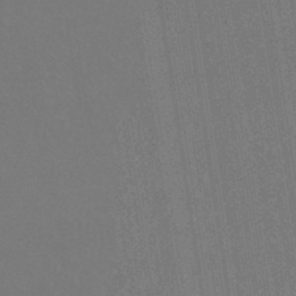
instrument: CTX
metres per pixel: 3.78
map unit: HNhu
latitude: -42.4062
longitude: 94.1605
